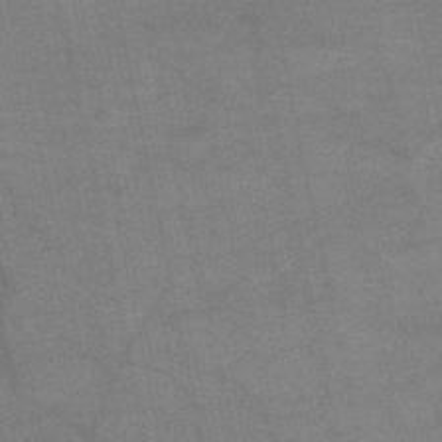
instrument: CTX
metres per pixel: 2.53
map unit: HNb
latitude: -53.1809
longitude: -46.3468
